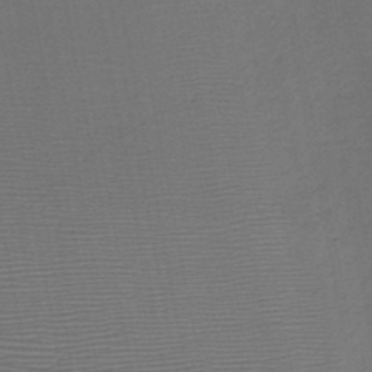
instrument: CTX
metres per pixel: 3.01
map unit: HNb
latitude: -47.7855
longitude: -40.1766
